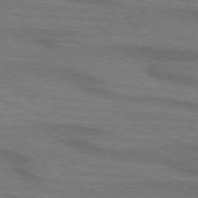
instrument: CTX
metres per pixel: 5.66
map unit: lApd
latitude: 73.9906
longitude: -63.3104
